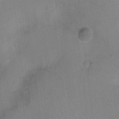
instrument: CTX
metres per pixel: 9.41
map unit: Ht
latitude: -4.4818
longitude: -16.9892
